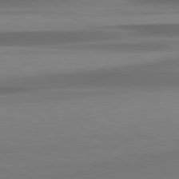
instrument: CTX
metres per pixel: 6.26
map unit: lApd
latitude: 79.6505
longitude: -86.6490
